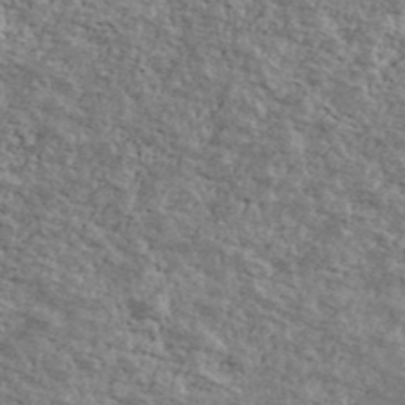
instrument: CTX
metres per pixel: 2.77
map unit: Ave
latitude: 40.9135
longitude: -108.8191
